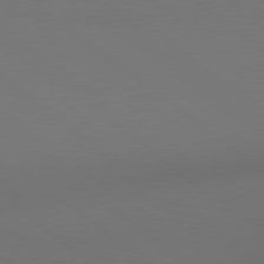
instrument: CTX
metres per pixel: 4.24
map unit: lApd
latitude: 79.0459
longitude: 174.8596
